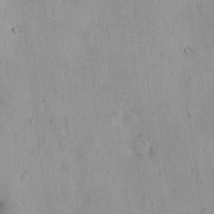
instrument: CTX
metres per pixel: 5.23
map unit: HNhu
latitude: 6.5924
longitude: 14.6897
